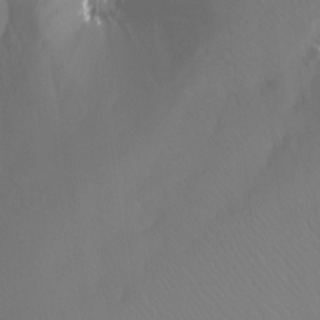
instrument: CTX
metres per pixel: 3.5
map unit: Htu
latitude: -13.2754
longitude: -45.8772
